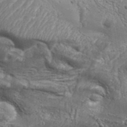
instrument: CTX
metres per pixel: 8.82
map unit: Aa
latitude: 34.1200
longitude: -135.6505
